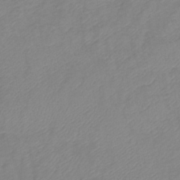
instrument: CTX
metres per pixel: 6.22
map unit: eHb
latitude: -41.3132
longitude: 81.1053
